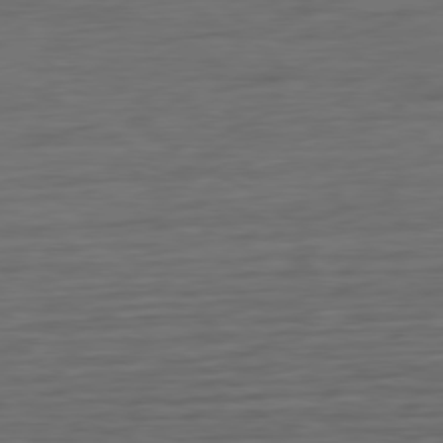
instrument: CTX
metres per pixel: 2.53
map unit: Ap
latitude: -79.5588
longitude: -63.8017
